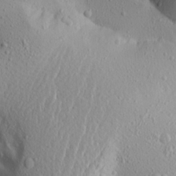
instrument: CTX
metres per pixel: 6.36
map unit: Aa
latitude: 19.1592
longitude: -143.9906
